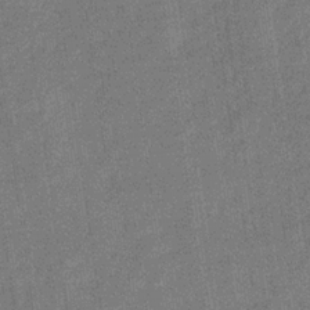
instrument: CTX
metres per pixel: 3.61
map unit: eHb
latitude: -31.4454
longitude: 74.2740
